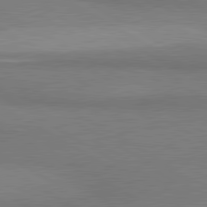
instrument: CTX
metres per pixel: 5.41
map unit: lApd
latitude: 80.8380
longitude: 159.5588
